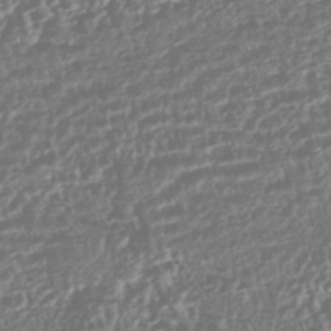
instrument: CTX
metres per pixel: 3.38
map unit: HNhu
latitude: -44.1417
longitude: 104.4062
